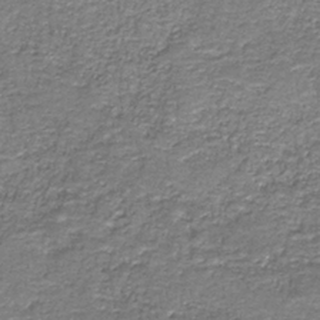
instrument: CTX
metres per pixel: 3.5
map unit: HNb
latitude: -37.1053
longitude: 51.5399
